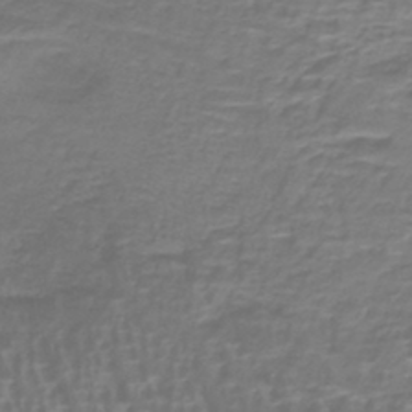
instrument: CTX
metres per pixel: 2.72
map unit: lHb
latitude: -41.1053
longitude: 58.3495
